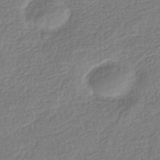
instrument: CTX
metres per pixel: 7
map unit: HNhu
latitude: -42.0849
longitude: 97.9745
